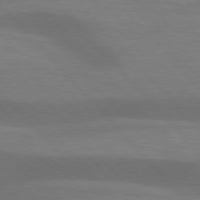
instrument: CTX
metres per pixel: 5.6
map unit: lApd
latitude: 76.6490
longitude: -59.2348
